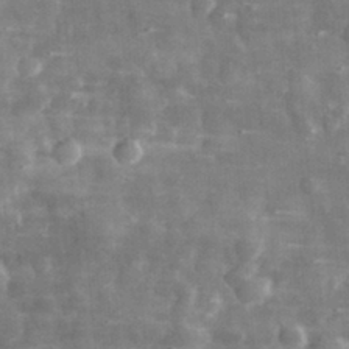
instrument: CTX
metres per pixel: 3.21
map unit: eHh
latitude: 31.8584
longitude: -71.6316
